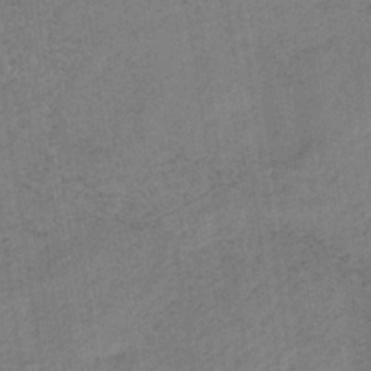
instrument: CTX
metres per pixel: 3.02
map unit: HNb
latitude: -33.5022
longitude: 62.5573
